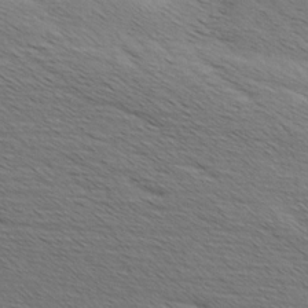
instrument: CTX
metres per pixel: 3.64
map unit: Aa
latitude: 6.9703
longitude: -137.9717
